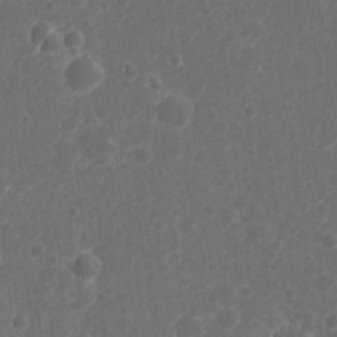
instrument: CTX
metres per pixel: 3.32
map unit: Nhu
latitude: 6.1956
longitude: -17.8961
